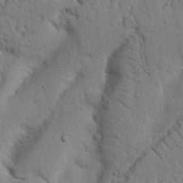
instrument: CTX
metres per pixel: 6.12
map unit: Nhu
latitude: 20.5735
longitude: -76.4601
